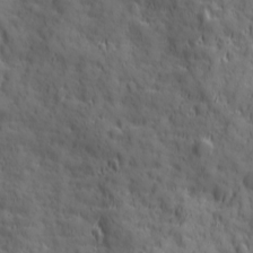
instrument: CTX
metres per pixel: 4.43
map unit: Ave
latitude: 19.4615
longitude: -132.7057
